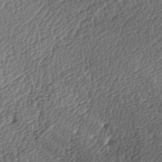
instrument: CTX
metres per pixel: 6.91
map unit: lAa
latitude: -4.1605
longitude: -122.4979
